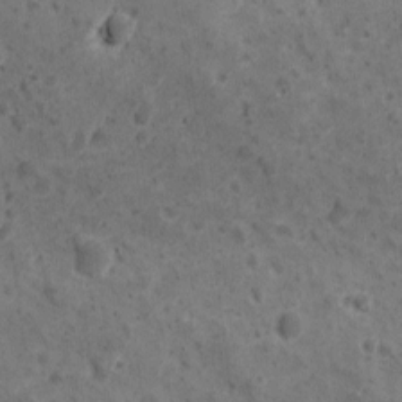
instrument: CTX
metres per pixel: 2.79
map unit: Ave
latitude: 10.7813
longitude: -105.6127
